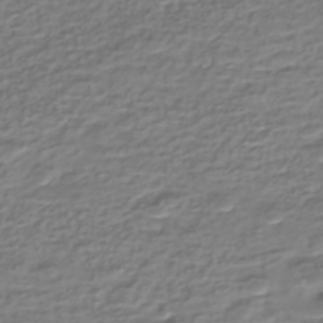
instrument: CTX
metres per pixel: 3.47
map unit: Nhe
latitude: -46.4062
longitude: -173.0836
